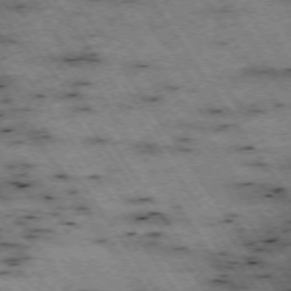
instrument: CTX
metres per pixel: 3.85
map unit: Hpe
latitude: -74.2929
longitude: 3.4265
